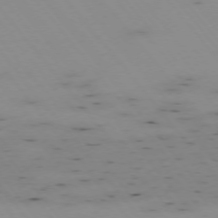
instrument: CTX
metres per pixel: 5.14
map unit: Hpe
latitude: -75.1243
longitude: 3.8044
